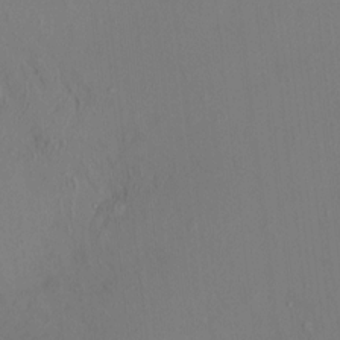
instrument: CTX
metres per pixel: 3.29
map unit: HNhu
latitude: 5.0647
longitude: 13.5021
